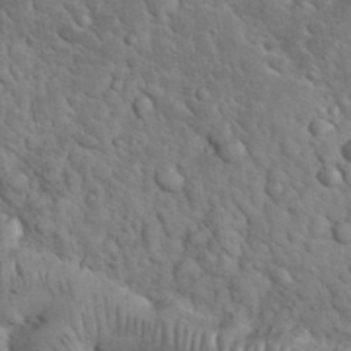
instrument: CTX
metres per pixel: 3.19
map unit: eHh
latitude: 33.4804
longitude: -66.5167
